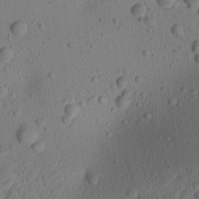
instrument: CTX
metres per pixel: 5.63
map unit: Aa
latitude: 22.1956
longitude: -143.2537
